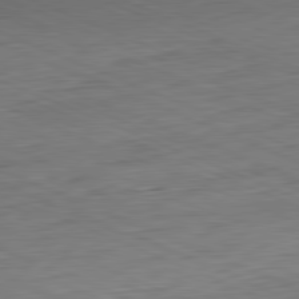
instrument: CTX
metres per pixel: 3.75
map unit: Hpe
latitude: -82.0283
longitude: 14.0661
